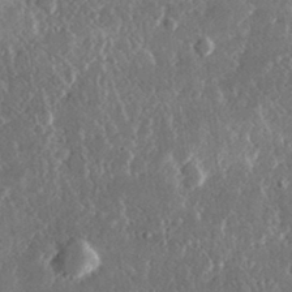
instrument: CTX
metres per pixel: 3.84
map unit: lHvf
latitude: 31.6127
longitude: -91.5749
